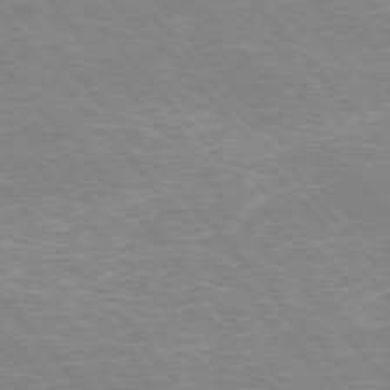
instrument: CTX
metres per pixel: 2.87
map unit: Hpe
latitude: -76.5952
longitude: -13.4993
